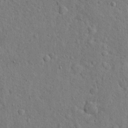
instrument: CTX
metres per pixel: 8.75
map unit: Ht
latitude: 9.3482
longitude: -38.3089
